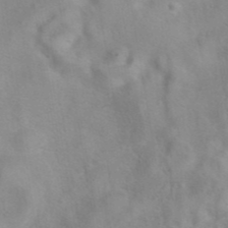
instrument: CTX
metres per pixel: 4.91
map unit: eAb
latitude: 40.7246
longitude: 106.4251
